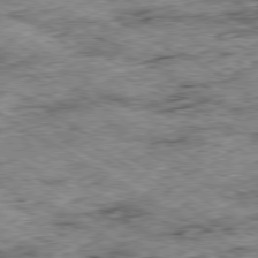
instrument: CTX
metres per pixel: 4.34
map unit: Ap
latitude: -80.1795
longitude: -48.7246
